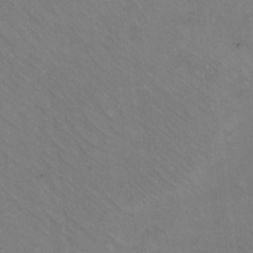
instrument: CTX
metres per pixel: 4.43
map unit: eHh
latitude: -10.6708
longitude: -65.0647
